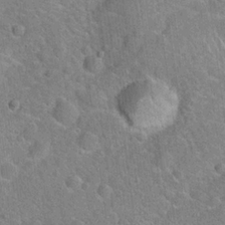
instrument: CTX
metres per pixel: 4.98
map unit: Hto
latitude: 20.5168
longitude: -51.7071
